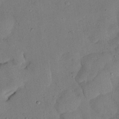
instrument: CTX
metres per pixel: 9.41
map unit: Nhu
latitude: 27.1970
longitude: -72.7436
